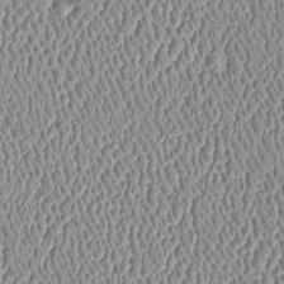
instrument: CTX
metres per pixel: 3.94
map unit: Htu
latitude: -6.2361
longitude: 157.5777
